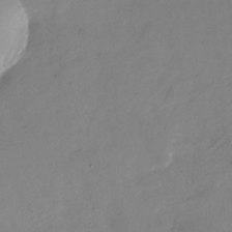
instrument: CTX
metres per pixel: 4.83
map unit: Nhu
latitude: -28.1417
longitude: -79.0270
